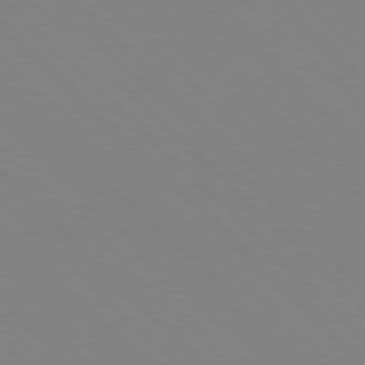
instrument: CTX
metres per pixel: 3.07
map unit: Hpe
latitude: 77.4615
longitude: -125.8205
